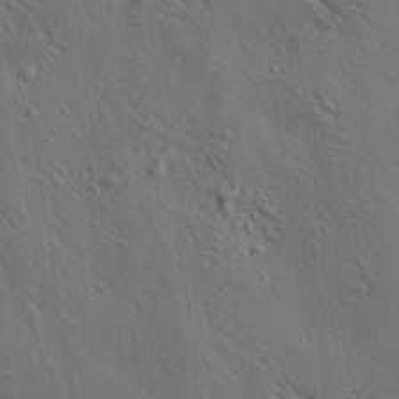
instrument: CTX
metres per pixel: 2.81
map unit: lAa
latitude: 19.5749
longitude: -139.6316
